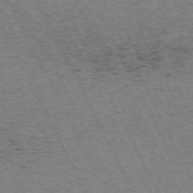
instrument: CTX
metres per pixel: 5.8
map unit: Hpe
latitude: -71.1809
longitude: 11.5777
